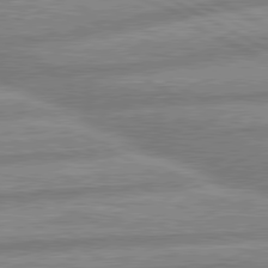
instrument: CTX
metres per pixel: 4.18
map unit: lApd
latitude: 80.3467
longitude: -166.8947
